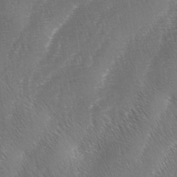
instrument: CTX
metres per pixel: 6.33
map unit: lAa
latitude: -4.9352
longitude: -128.8569
